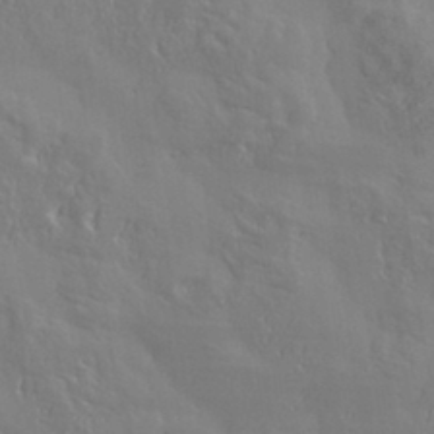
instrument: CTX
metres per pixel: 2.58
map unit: eHh
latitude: 34.4790
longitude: -134.2144
